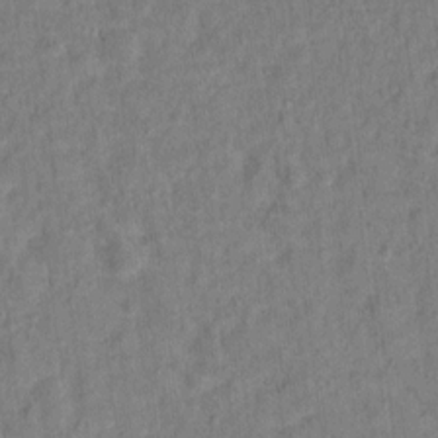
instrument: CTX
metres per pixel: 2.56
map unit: Hto
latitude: 13.6505
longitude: -37.7261
